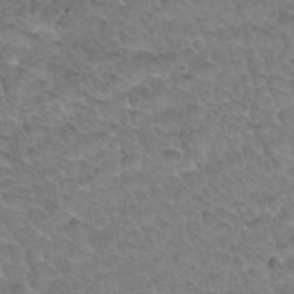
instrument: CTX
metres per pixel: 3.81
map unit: Hto
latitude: 34.3467
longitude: -48.0444
